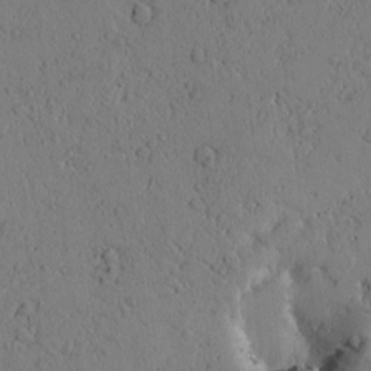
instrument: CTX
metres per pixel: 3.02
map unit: Htu
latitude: -3.2564
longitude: 170.8975
